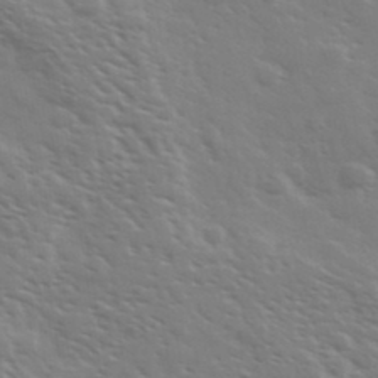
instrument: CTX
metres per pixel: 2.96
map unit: Ave
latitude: 37.2348
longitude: -109.3670
